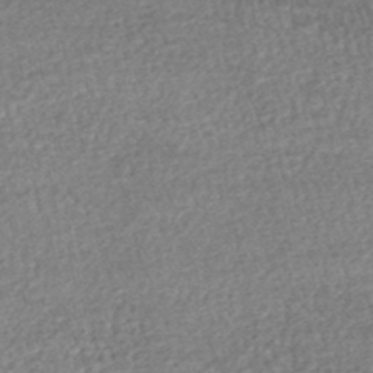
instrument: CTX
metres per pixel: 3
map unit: HNhu
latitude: -48.3496
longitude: 102.7463
